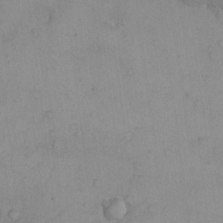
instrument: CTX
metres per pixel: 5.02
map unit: eHh
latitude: -9.9178
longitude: -66.4979
